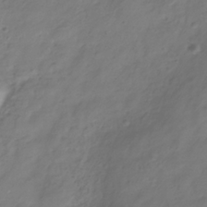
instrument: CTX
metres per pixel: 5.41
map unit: Hve
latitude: -33.4077
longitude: 91.3699
